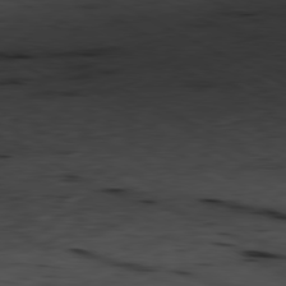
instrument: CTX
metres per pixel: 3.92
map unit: Ap
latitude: -81.2754
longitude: -70.4412
